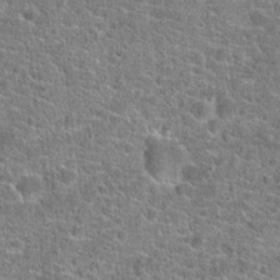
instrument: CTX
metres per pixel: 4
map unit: Hto
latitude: 20.1011
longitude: -43.7072
